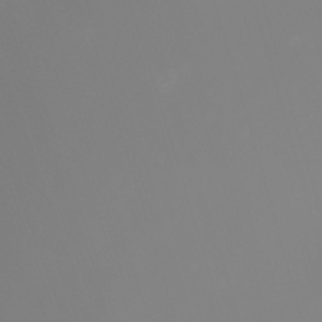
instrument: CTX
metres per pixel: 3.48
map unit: Nhu
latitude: -7.7666
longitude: -81.5938
